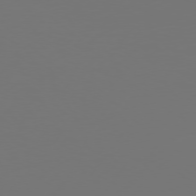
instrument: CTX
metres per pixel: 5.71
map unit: Hpe
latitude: 74.9325
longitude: -130.0633
